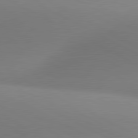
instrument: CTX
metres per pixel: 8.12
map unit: lApd
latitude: 81.0080
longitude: 132.8786
